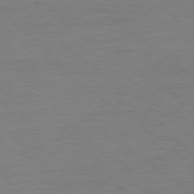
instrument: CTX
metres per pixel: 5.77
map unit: Ap
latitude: -78.6518
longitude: -77.3670
